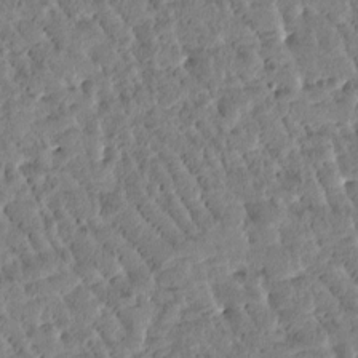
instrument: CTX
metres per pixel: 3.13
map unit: Htu
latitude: -3.1620
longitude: 176.2173
